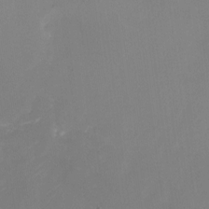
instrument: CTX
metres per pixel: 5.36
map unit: Nhu
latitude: -23.7289
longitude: -71.2537
